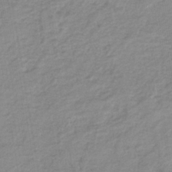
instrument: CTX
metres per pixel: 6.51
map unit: lHb
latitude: -40.5196
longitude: 52.2550
